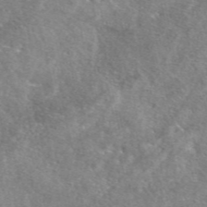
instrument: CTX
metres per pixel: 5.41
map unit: eAb
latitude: 47.3293
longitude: 123.0109
